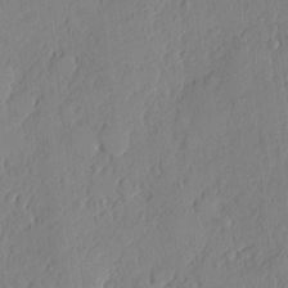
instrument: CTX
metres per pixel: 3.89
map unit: eHh
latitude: 4.5546
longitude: -76.0633
